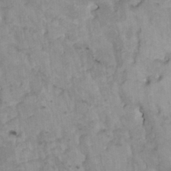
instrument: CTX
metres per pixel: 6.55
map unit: HNhu
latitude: 3.7449
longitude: 3.8044
